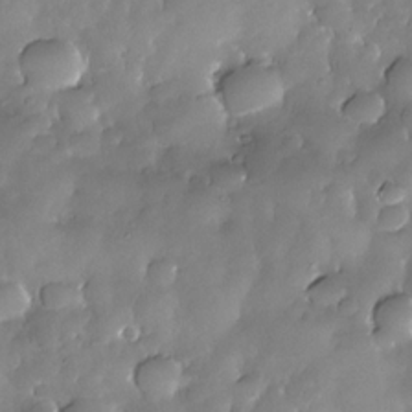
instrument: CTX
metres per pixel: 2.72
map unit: Nhe
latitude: -30.6518
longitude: -140.5167
